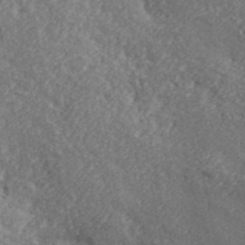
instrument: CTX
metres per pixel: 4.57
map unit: lHvf
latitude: 40.8002
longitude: -87.5938
